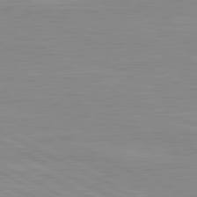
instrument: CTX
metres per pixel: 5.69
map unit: lApd
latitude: 80.7624
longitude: -172.2333
